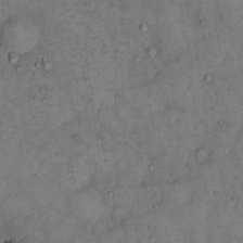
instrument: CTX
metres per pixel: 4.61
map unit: eHh
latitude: 15.4994
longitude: -64.0444
